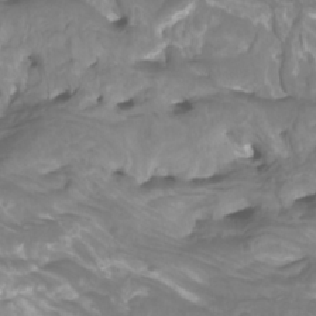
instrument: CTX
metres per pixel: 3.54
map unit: Htu
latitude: -10.4062
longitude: -74.9325
